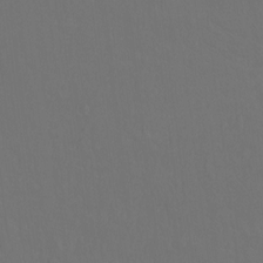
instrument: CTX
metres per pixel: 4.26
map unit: Hto
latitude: -10.7463
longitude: -38.0633
